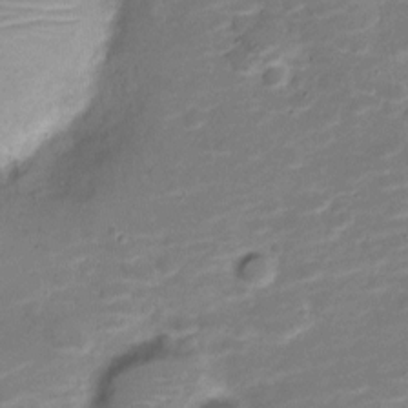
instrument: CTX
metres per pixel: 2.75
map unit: Nve
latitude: -20.1039
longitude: 103.3699
